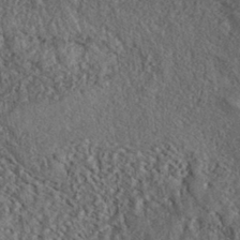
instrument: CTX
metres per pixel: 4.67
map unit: eHh
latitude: -41.2754
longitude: 120.6518
